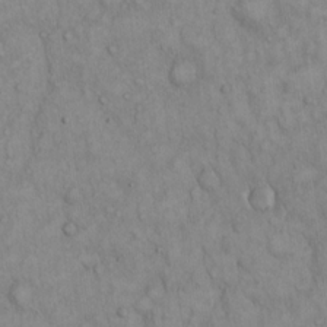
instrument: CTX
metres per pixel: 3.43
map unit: Hto
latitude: 13.2915
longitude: -57.9717
